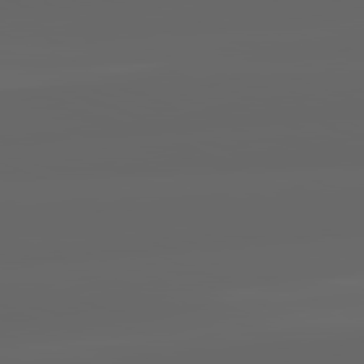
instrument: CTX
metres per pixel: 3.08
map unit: lApd
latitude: 82.2522
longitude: -168.5546
